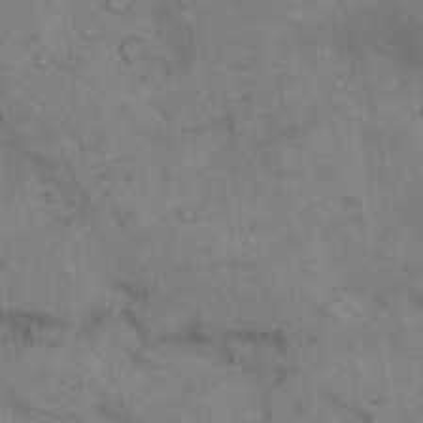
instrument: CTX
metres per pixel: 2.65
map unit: Nhu
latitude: 9.1025
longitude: -25.1970
